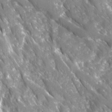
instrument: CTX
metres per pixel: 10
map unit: Ave
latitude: 16.3467
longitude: -131.1215
